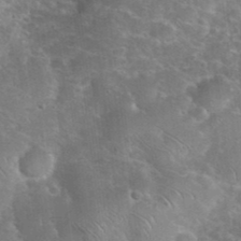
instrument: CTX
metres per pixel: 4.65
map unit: eHh
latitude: 37.1214
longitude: -64.9325
